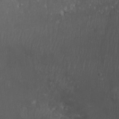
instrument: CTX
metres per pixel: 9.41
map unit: Nhu
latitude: 28.3467
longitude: -66.0255
